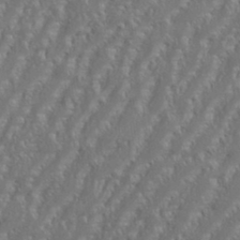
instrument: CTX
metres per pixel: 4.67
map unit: eHh
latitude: 34.8569
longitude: -132.2900
